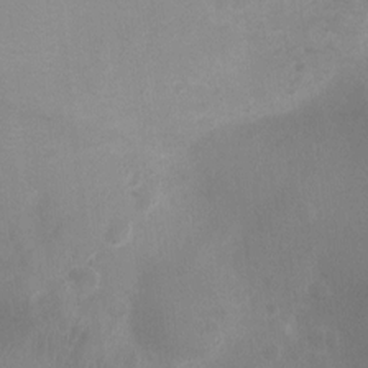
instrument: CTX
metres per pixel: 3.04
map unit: Ht
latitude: 3.1970
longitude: -25.6316
